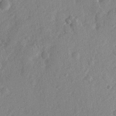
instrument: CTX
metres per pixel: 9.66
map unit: lHvf
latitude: 23.5371
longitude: 144.2928
